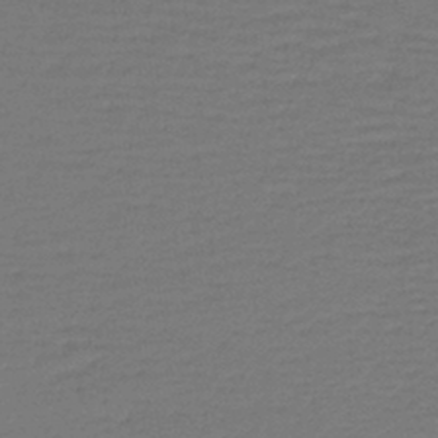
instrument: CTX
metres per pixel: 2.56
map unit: lHb
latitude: -43.6154
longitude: 59.4265
